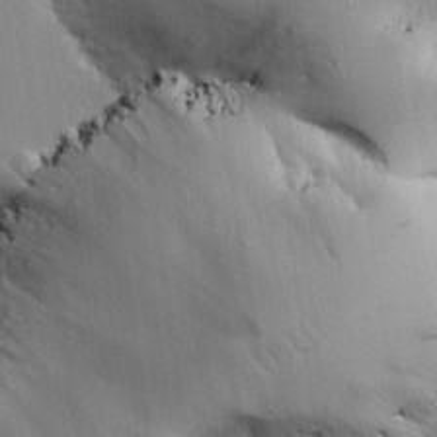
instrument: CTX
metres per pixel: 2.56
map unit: eHh
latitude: 24.7813
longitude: -90.2900
